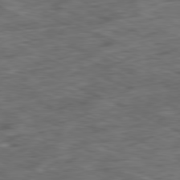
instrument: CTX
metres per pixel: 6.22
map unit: Ap
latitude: -80.9353
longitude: -90.6302
